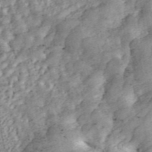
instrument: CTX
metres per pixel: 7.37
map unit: ANa
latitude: 45.0458
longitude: 20.6707
